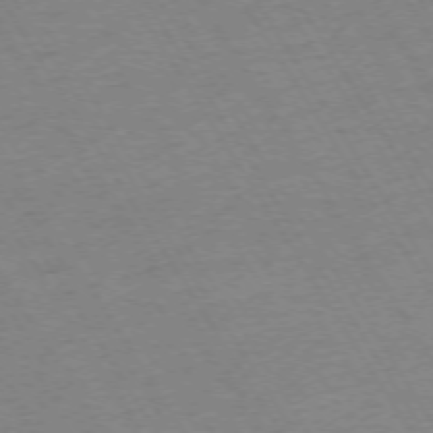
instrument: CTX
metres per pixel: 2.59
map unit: Ap
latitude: -73.4643
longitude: -71.7638
